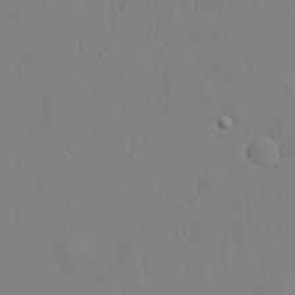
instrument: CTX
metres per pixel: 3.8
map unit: lHvf
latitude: 20.6680
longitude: 142.3117
